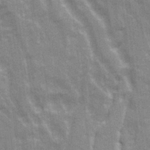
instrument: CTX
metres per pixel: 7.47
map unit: Ave
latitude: 21.6316
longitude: -133.9528
